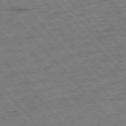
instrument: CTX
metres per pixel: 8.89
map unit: Hpe
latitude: -76.6518
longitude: -16.4034
